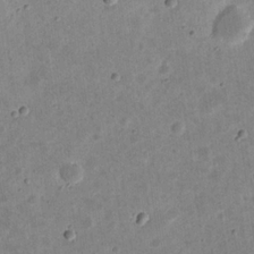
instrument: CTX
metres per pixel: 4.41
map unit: eHh
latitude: 22.1011
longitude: -67.8961
